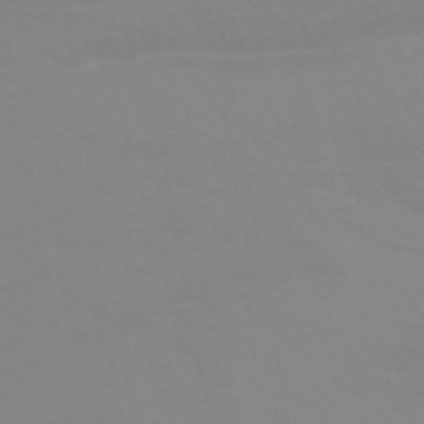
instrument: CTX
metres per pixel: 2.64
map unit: HNhu
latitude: -44.3495
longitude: 90.4251
